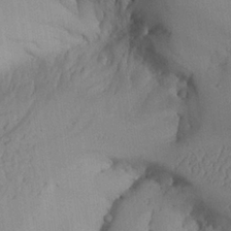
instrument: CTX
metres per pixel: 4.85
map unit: Aa
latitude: 25.4237
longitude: -128.4412
